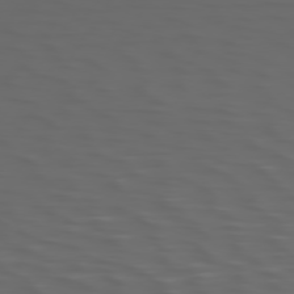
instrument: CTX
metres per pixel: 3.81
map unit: Hpe
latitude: 74.8380
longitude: -126.0822
